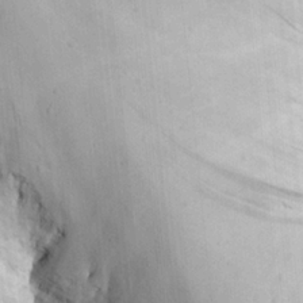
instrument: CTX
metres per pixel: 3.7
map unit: eHh
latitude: 23.6883
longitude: -66.9891
